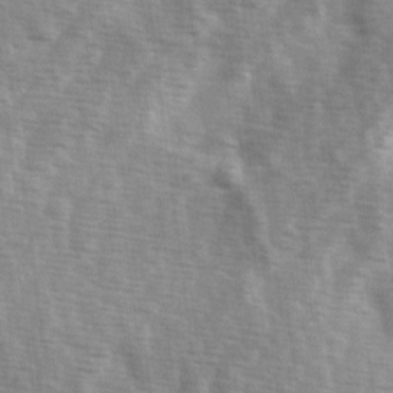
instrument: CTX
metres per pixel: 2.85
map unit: Ave
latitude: 1.7071
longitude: -111.9717
